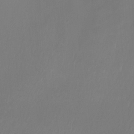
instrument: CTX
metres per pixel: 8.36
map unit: Nhu
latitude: -9.8611
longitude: -75.9528
